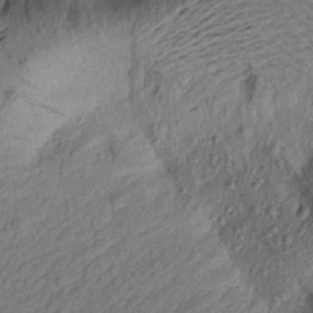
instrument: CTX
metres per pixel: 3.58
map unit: Aa
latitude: 17.4615
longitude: -144.3278
